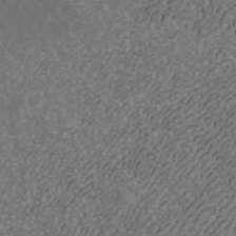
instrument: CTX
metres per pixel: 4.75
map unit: ANa
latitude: 43.6316
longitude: 30.2739
